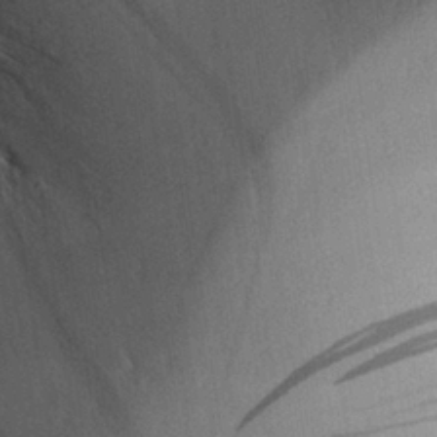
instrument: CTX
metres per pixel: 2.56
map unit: Aa
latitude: 27.8395
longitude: -136.6869
